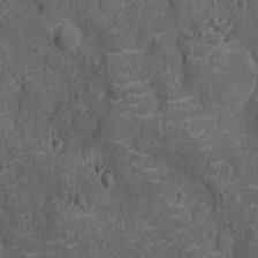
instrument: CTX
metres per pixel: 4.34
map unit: Ht
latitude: -12.1417
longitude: -21.4048
